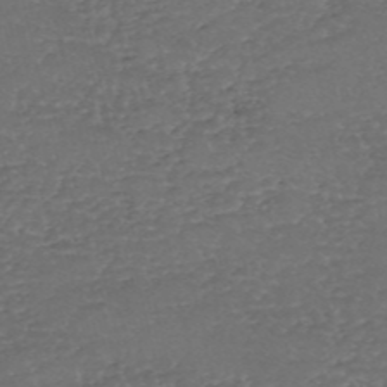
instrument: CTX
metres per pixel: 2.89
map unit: eHh
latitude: -54.6330
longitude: -89.9528
